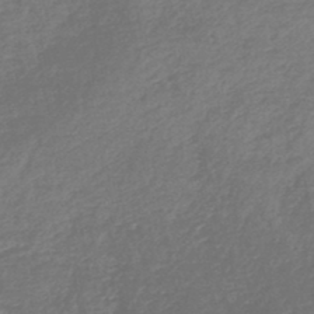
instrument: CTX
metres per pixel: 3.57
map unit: lHb
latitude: -45.0675
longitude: 71.8611
